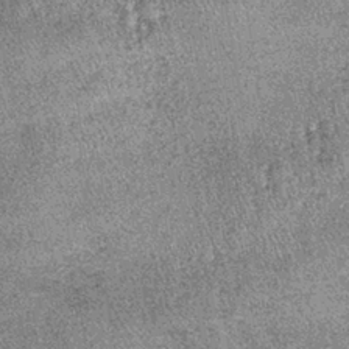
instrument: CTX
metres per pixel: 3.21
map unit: lHb
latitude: -38.2739
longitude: 67.1809
